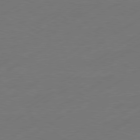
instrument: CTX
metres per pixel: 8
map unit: Hpe
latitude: -80.8597
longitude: 15.2943
